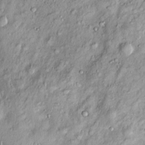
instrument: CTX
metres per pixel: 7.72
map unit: Htu
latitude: -5.0675
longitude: 159.1998
